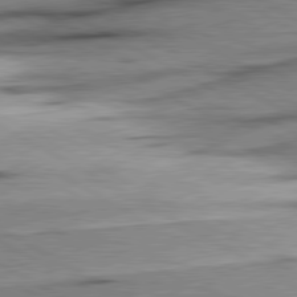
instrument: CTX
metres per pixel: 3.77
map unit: lApd
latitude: 80.5735
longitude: -157.2914
